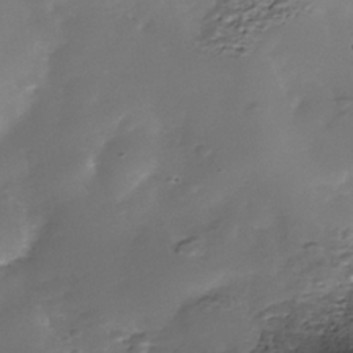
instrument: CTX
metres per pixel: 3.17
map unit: Nhe
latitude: -38.9164
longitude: -117.1592
